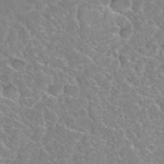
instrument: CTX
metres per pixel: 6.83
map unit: Hto
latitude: 35.6127
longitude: -46.7624
